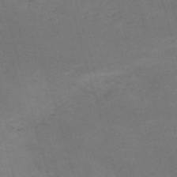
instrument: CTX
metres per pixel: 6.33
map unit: Nve
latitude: -59.6721
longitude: 57.5399
